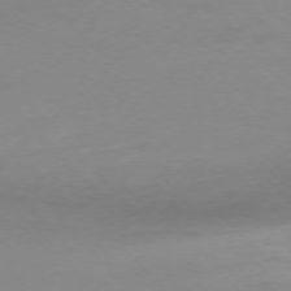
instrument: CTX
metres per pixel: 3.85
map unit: Ap
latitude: -76.5196
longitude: -71.4237
